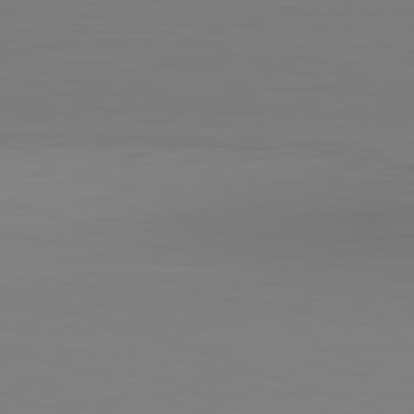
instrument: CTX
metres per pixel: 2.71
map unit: Hpe
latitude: -82.4062
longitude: 9.6533
